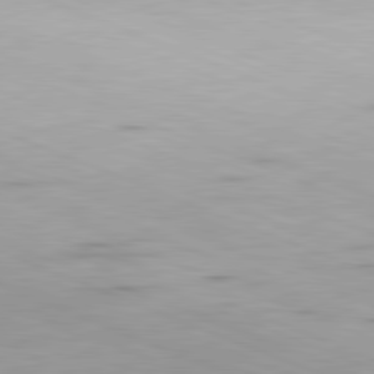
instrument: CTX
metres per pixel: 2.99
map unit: Hpe
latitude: -82.1417
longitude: 14.5385
